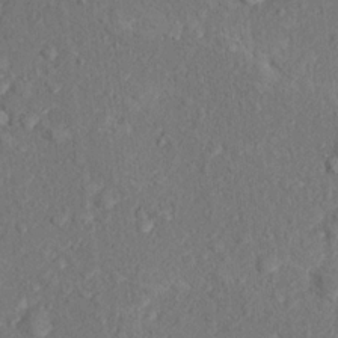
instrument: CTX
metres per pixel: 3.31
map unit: Nhu
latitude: 15.9339
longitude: -30.8002
